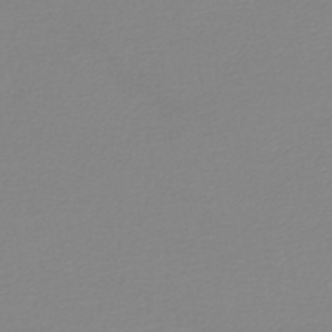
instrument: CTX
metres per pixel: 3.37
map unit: lHb
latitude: -42.3684
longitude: 71.3510
